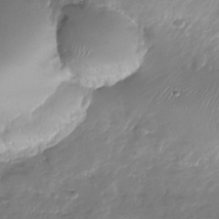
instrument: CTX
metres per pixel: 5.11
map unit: Nhu
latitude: -27.7855
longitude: -60.4223
